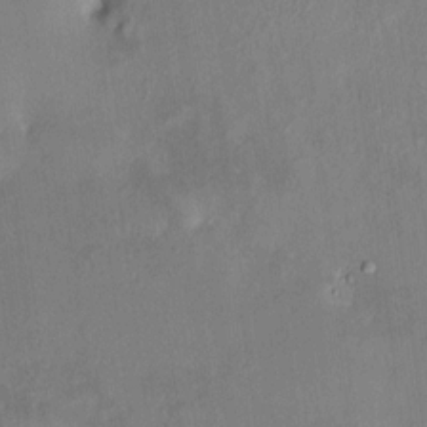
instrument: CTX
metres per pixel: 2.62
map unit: HNhu
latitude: 6.9892
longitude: 3.0297
